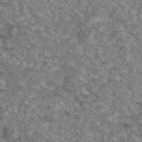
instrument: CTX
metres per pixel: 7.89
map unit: eAb
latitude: 44.0633
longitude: 105.0864
